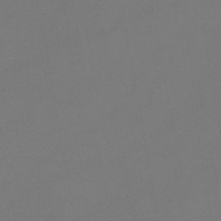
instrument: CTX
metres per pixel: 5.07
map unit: HNb
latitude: -47.0297
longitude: -35.5560
